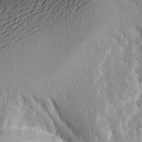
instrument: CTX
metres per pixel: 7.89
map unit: Aa
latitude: 14.9892
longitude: -142.1389
